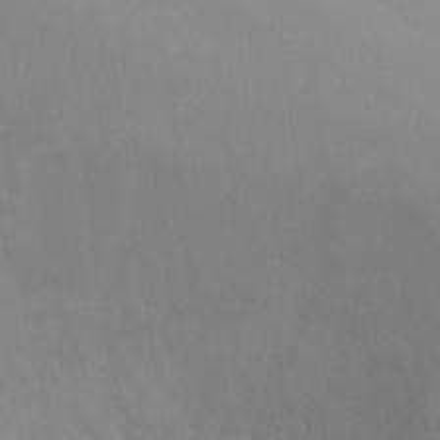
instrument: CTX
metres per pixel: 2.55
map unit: Ht
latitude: 3.7638
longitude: -28.8947
